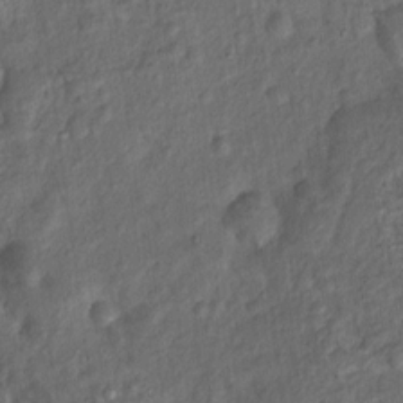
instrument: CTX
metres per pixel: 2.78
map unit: Nhu
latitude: 11.1781
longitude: -27.1970
